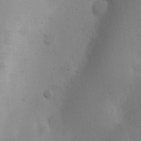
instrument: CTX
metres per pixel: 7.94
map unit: eHh
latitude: 25.9150
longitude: -69.1025
